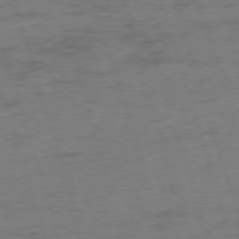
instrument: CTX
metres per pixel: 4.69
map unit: Ap
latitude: -75.8423
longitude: -73.4994
